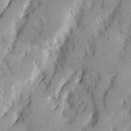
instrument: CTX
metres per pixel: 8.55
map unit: Ave
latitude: 22.0633
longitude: -131.5749
